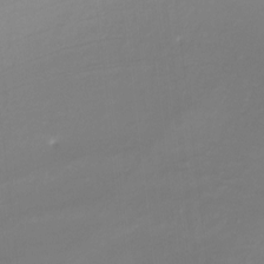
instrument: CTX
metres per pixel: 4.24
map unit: Htu
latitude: -12.7841
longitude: -46.5357
